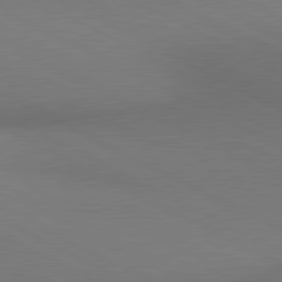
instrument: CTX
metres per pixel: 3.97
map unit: lApd
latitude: 80.8758
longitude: 139.7100
